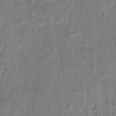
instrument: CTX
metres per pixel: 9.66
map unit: lHb
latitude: -38.1417
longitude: 58.9352
